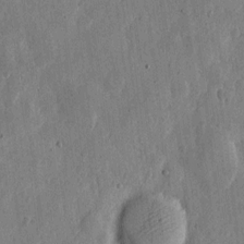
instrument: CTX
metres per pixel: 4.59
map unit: eHh
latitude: 6.1956
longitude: -71.9906
